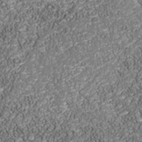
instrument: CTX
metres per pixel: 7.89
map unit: Nhu
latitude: -38.7841
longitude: -83.8205
